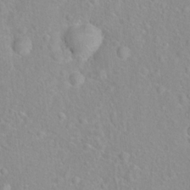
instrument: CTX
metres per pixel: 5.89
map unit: Hto
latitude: 16.0822
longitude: -41.8583
